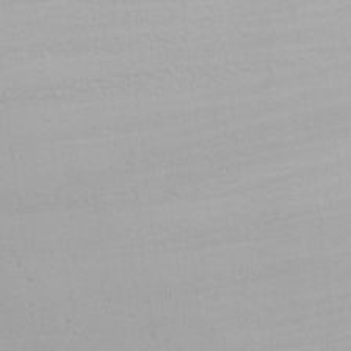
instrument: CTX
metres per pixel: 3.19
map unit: Nhu
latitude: -6.8030
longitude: -81.0458
